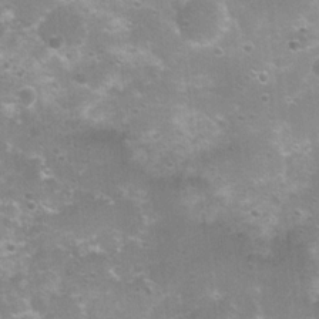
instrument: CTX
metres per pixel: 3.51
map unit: Nhu
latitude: 8.4034
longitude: -21.7639
